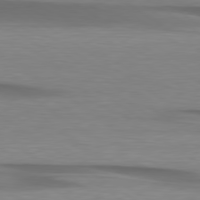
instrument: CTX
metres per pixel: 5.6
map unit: lApd
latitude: 79.4994
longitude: -87.1970
